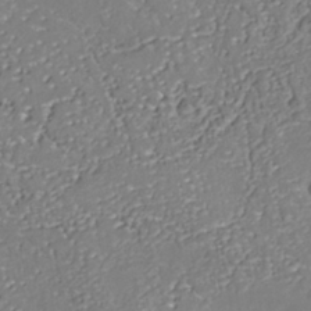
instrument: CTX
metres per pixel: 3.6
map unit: Nhu
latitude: -38.5385
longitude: -85.7639
